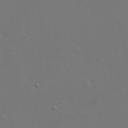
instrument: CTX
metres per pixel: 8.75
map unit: eHh
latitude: 23.5182
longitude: -69.2537
